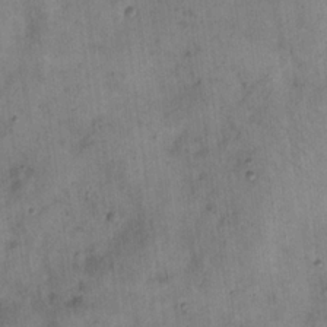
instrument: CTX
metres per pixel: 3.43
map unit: eHh
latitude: 20.8380
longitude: -61.0647
